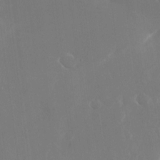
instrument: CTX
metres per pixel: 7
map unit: Nhu
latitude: -24.0283
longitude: -72.8569
